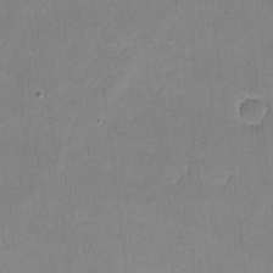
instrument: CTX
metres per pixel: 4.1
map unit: lHvf
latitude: -10.8597
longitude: -101.3671
